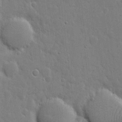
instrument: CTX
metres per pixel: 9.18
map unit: eHh
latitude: 6.2334
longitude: -70.8002
